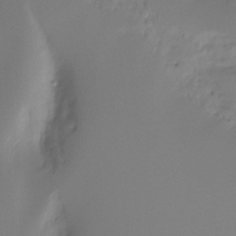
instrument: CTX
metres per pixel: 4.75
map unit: Ht
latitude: -16.0850
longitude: -45.1025
